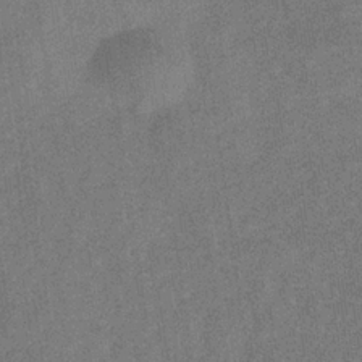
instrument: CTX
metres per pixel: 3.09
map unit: eHb
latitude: -31.7666
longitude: 74.2929
